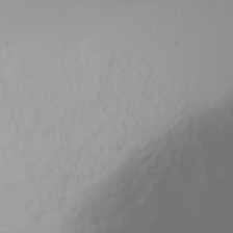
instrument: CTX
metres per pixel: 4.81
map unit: Nhu
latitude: -4.5951
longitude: -84.2145
